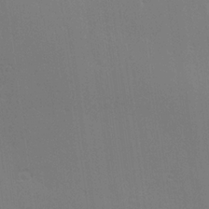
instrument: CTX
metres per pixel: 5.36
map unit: Hve
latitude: 23.0836
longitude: 146.0472
